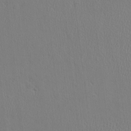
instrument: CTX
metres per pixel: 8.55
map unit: eHh
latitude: -2.8219
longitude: 19.4265
